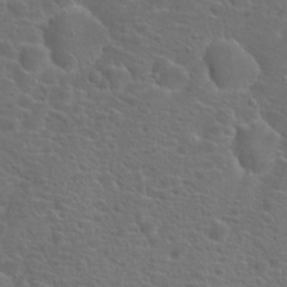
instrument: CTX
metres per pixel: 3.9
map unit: Hto
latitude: 18.5356
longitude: -42.0633
